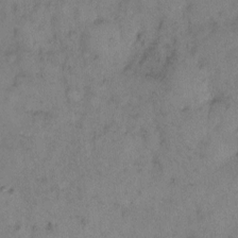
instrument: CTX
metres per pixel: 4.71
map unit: eHh
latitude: 10.0633
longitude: -62.4790
